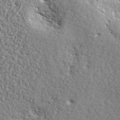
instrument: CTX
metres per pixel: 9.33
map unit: lHvf
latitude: 42.2334
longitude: -87.2915
